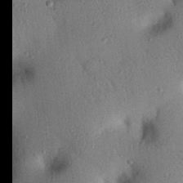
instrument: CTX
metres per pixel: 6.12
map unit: eHh
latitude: 26.1578
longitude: -76.1011
